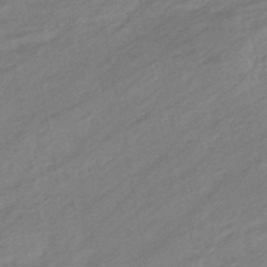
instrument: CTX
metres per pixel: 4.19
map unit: eHb
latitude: -43.9178
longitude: 85.7855
